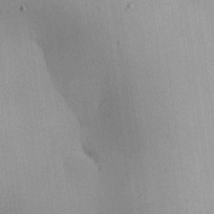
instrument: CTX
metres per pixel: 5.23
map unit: Hve
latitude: 24.9324
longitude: 150.9164
